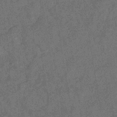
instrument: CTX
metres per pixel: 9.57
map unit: eHb
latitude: -35.2187
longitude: 80.8219
